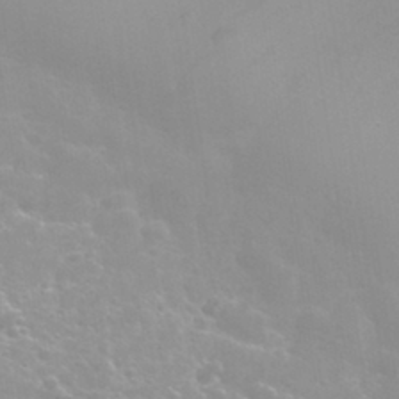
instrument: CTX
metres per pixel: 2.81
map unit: Nhu
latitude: 31.6127
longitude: -50.6490
